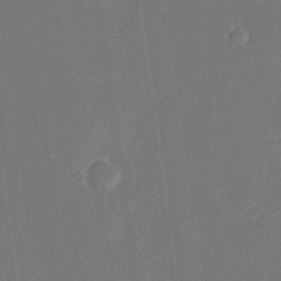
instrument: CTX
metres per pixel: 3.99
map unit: Nhu
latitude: -28.2740
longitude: -65.8961
